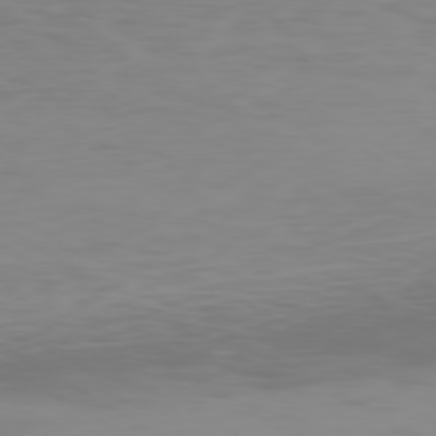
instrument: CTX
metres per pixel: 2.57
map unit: Ap
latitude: -79.9178
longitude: -92.1955
